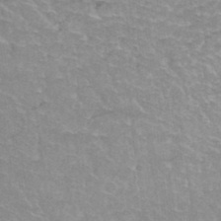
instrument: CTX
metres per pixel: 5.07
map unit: Hto
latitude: 37.4805
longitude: -41.5371
